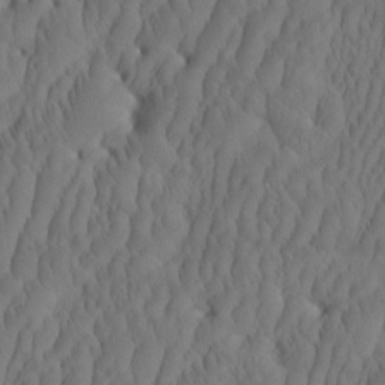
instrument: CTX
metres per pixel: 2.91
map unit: eHh
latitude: -2.2739
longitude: 16.1795
